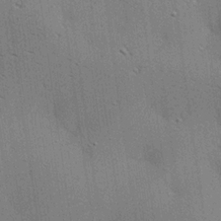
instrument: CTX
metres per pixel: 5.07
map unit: lAa
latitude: 18.6112
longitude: -139.5371
